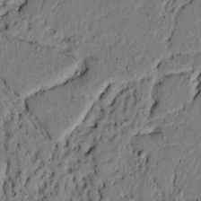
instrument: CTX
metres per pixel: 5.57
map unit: lAvf
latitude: 4.7624
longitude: 164.7086
